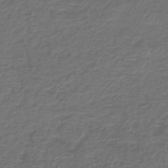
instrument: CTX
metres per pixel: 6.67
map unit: HNb
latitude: -43.8989
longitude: 50.2550
